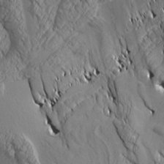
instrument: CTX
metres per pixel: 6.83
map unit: Aa
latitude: 7.6127
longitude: -129.0836
